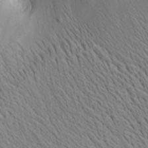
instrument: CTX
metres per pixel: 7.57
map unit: Aa
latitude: 21.6883
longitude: -139.9150
